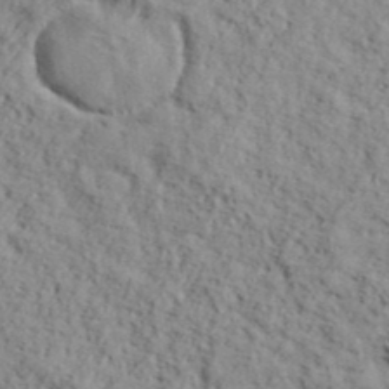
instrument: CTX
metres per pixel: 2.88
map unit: lHvf
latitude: 39.6127
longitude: -87.2348
